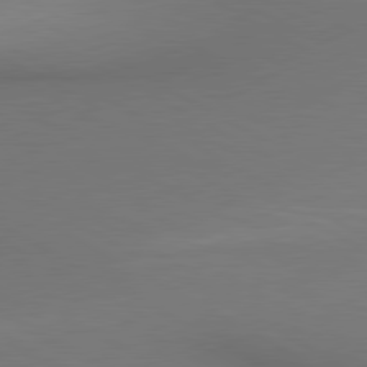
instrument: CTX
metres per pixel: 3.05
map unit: lApd
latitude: 80.4034
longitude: 140.4062
